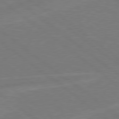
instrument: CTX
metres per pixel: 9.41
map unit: Hpe
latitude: 78.7813
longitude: -153.6127
